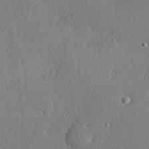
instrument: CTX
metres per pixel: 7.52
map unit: Hve
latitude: 27.0270
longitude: -92.1766
